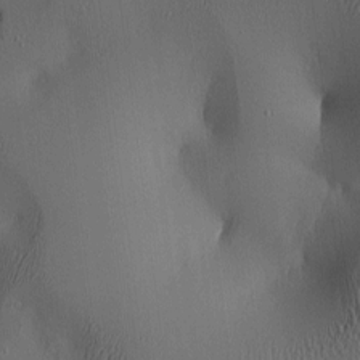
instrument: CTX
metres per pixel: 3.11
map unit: lAa
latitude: 5.1025
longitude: -112.5924
